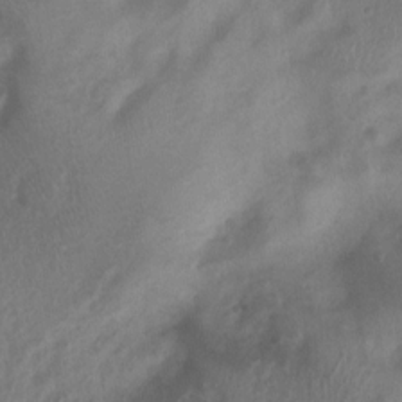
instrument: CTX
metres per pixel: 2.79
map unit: Nhu
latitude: 7.1970
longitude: -22.1767
